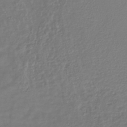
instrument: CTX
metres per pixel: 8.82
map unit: lHb
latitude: -40.6140
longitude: 61.3888
